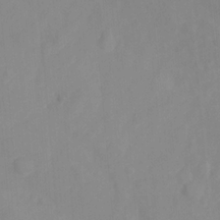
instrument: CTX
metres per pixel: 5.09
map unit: Ht
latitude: -0.1606
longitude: -34.7813
